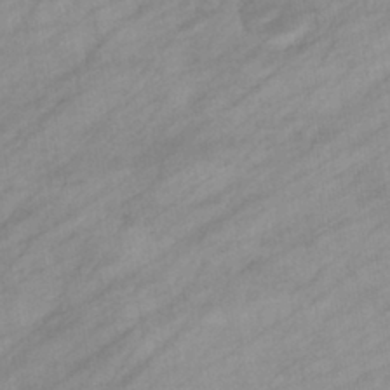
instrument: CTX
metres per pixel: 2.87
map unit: eHb
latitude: -39.2565
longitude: 81.9556
